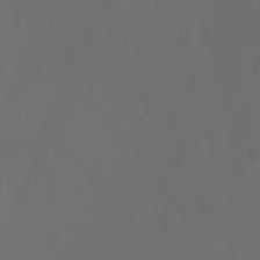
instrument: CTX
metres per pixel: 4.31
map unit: Ht
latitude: 1.9906
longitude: -22.8569
